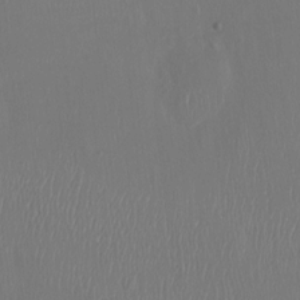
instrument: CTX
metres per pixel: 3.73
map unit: Ht
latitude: -14.8597
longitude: -41.6693
